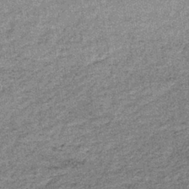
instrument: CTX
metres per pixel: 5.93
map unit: lHb
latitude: -38.3684
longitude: 65.7478
